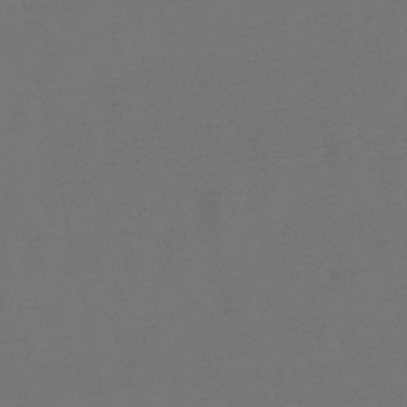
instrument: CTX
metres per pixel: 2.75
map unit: lHb
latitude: -47.7855
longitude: 72.9353
